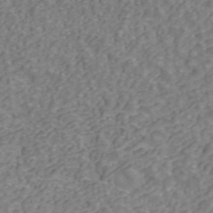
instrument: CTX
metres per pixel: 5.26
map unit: ANa
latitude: 43.1592
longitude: 26.2550
